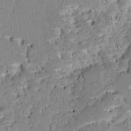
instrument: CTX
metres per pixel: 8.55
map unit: Ave
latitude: 13.1214
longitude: -138.1767
